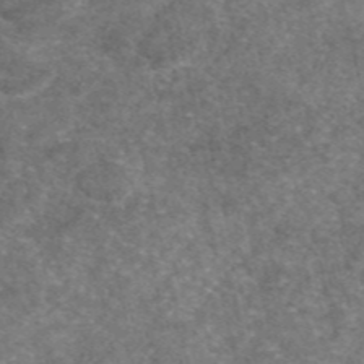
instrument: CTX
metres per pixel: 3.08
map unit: eAb
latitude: 46.6113
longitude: 104.8975
